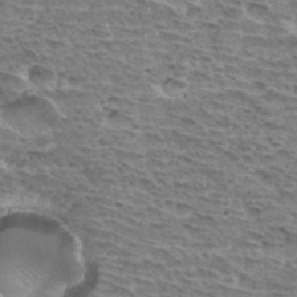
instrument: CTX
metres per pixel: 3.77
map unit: Hto
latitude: 33.0647
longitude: -44.7435
